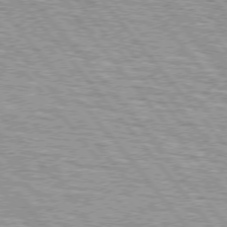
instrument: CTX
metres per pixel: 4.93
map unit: lApd
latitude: 75.1781
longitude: -76.6679
